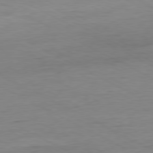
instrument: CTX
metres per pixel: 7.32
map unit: Ap
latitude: -80.3118
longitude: -83.2159
